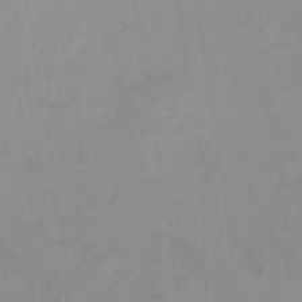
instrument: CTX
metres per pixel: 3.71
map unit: HNb
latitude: -49.2187
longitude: -45.1781
